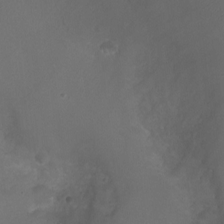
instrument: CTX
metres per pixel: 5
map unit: Ht
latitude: -2.7274
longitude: -18.7246
